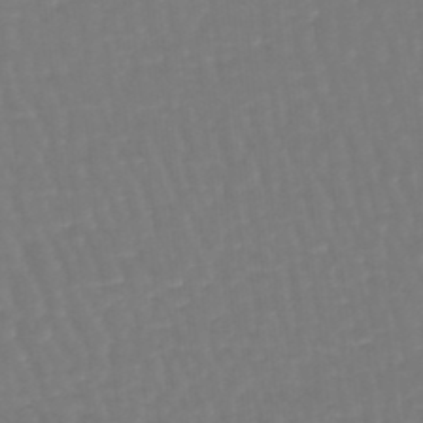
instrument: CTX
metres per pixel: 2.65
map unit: lHb
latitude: -46.6329
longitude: 65.4077
